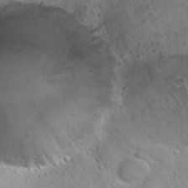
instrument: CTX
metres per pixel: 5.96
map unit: Nhu
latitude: 30.1200
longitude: -55.6694
